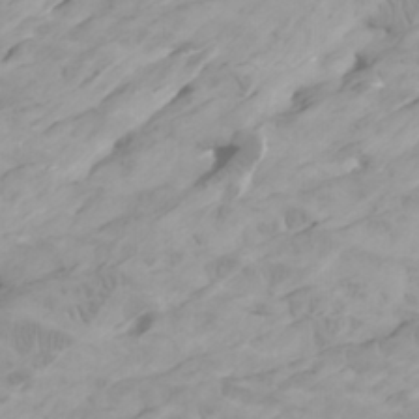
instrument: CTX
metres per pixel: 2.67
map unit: Htu
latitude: -6.8597
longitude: -70.5168
